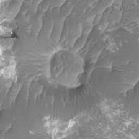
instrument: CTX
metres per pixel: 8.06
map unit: HNhu
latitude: 2.0255
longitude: -0.8947
